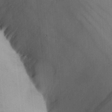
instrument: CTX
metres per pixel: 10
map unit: Aa
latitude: 26.6869
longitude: -136.4412
